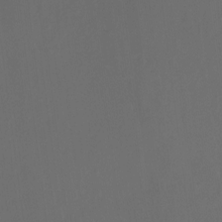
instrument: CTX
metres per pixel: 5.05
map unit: Hto
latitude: -12.9164
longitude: -41.1592
